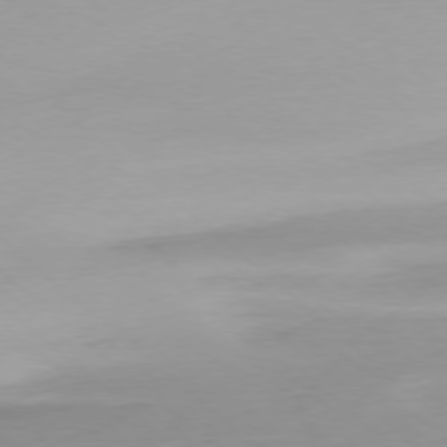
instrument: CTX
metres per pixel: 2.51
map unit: Ap
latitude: -78.1605
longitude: -67.2537
